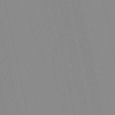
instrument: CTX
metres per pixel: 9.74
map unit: eHb
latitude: -50.7652
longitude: 72.0850
